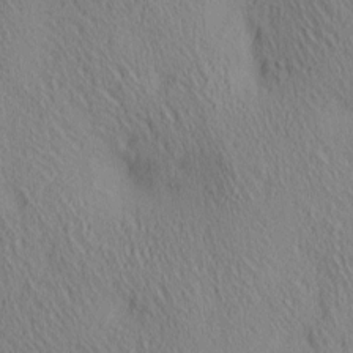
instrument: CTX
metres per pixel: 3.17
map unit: lAa
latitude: 4.7624
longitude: -117.1970
